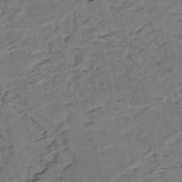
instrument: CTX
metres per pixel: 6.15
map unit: HNb
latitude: -54.2740
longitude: -46.9892
